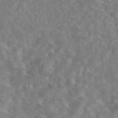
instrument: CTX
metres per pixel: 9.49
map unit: eAb
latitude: 44.7057
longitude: 116.4062
